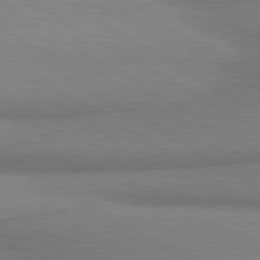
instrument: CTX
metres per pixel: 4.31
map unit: lApd
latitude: 80.3467
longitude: 166.7652
